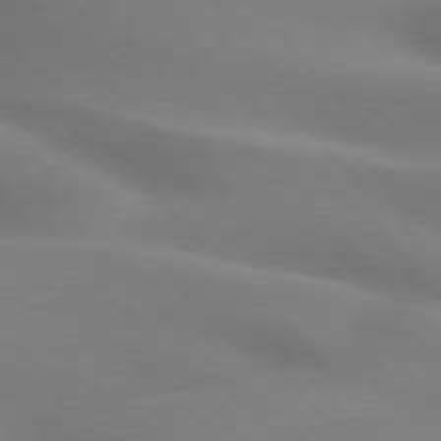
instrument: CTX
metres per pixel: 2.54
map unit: lApd
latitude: 75.7639
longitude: -61.0836
